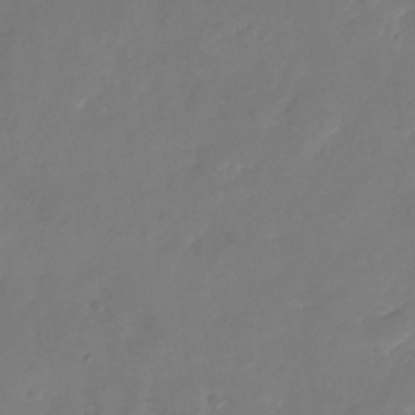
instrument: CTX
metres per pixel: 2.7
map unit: Nhu
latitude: -23.8989
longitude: -69.6316
